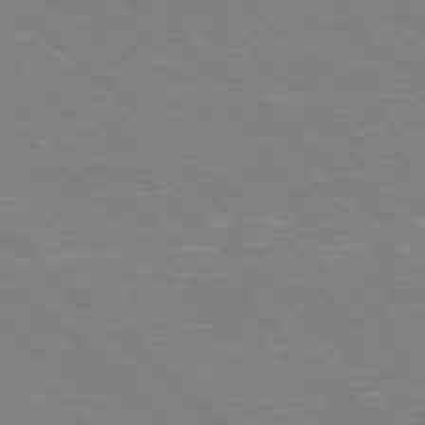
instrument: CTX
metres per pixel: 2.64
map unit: Hpe
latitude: 77.6882
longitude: -152.3467
